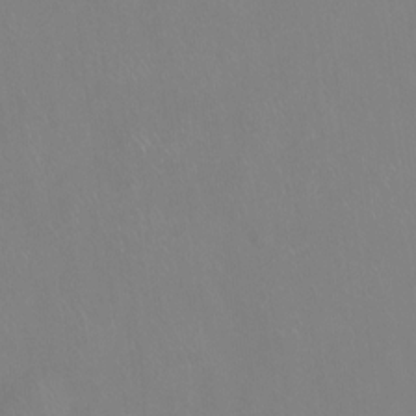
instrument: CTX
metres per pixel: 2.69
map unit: Hto
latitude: -14.4062
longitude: -43.3104
